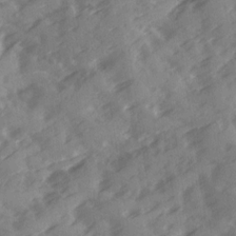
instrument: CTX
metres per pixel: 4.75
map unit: Ave
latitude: 19.4048
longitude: -131.2726
